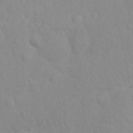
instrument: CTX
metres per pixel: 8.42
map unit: Nhu
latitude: 26.4790
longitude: -61.8583
